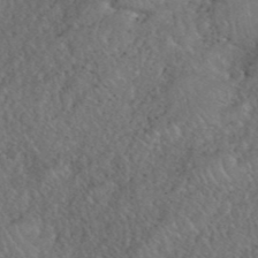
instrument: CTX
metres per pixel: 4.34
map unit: eHh
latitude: 40.4034
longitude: -57.7638
